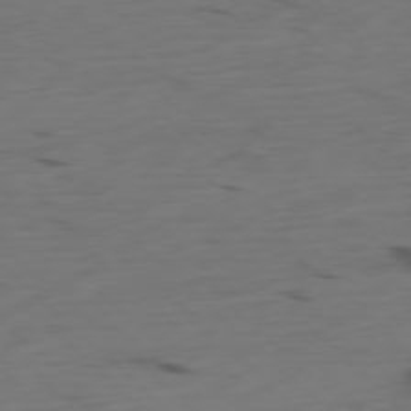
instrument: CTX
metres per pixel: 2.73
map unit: Ap
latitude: -78.5951
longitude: -61.8394
